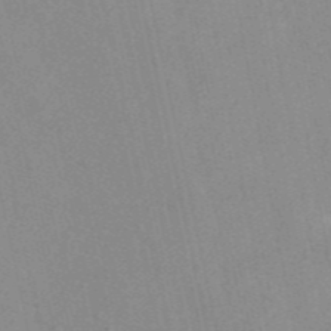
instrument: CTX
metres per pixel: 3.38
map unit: eAb
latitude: 47.0459
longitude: 113.1053
